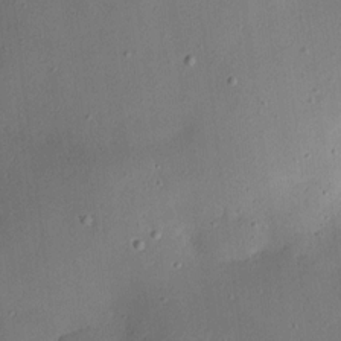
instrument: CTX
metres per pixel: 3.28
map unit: Aa
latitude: 12.9325
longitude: -139.9906
